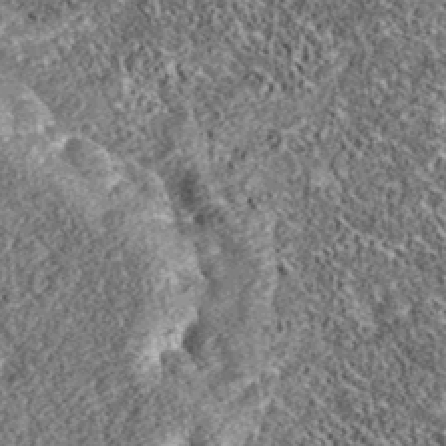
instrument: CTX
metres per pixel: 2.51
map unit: eAb
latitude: 36.4979
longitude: 108.4251
